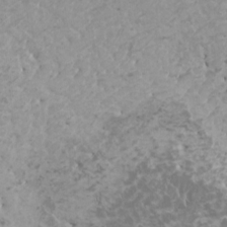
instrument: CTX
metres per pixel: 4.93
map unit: HNhu
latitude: -0.7275
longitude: 2.8407
